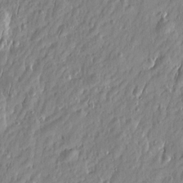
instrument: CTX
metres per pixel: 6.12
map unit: Htu
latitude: -6.1039
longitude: 174.9730
